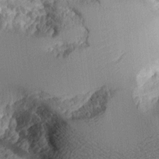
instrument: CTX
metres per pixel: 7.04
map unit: Aa
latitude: 11.3293
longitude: -127.8017
